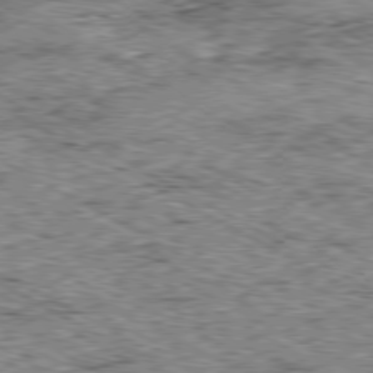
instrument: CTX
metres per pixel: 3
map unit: Ap
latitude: -80.3684
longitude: -49.7261
